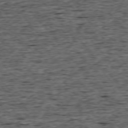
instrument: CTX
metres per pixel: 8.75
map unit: Ap
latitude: -75.2565
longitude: -92.4412
